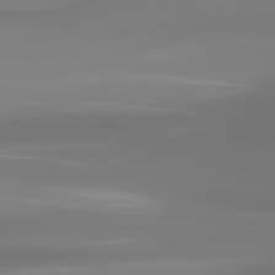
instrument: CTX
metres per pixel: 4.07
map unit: lApd
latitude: 83.1025
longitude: -130.8002
